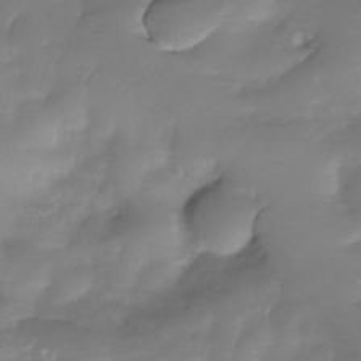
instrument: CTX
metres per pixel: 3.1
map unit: Nhe
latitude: -34.2928
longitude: -146.0444
